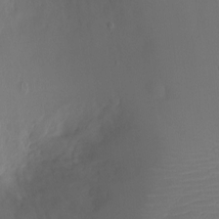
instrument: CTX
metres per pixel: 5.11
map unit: Ht
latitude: -4.1416
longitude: -16.4601
